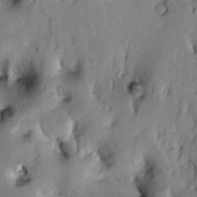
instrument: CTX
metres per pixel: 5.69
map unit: Htu
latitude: 2.3278
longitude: 179.6910
